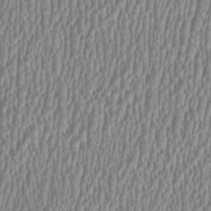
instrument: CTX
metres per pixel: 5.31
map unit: HNhu
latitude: 0.4034
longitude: -0.4223
